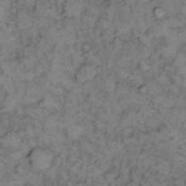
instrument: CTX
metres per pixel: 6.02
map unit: eHh
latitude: 11.9717
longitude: -63.1592
